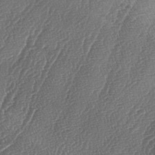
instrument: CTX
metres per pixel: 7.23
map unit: lAa
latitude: -4.9352
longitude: -129.4048
